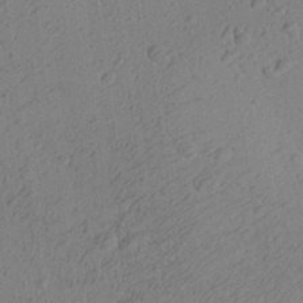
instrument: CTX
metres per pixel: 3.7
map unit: Aa
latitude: 26.9325
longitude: -141.7449
